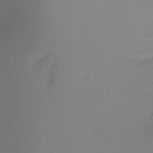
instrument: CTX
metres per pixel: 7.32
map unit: Ht
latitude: -6.8408
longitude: -31.0837
